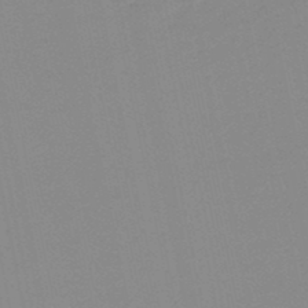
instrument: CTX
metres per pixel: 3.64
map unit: lHb
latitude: -48.8975
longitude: 81.0298
